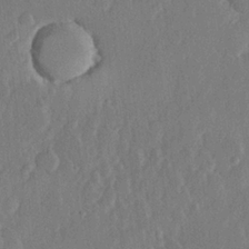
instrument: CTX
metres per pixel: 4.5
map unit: lHvf
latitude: 23.1970
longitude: 145.2565
